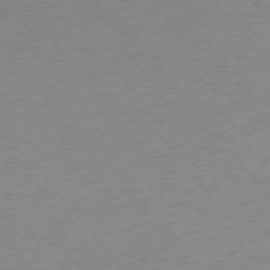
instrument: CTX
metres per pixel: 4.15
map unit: Ap
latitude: -76.0472
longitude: -88.9325
